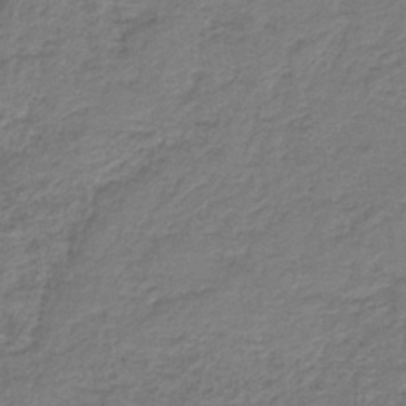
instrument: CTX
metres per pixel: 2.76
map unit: lHb
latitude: -40.4440
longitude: 53.5021
